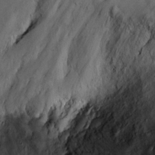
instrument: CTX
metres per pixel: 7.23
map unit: Ht
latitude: 9.2348
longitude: -32.2711
